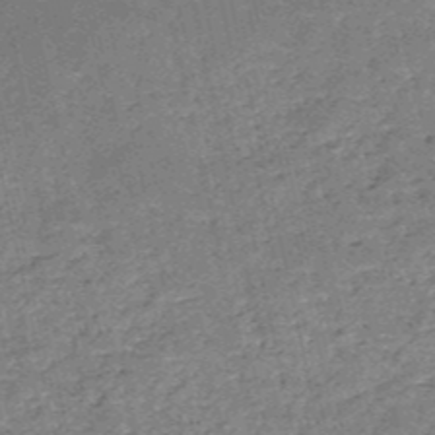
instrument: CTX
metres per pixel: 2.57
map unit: HNb
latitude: -53.0864
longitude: -40.6679
